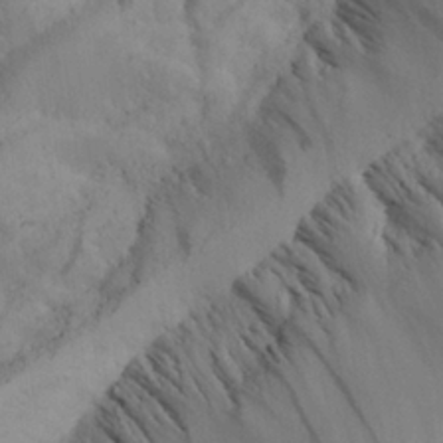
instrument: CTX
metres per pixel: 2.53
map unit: Aa
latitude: 25.5371
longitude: -132.0822
